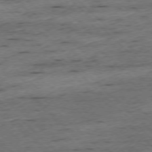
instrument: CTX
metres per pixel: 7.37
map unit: Ap
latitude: -77.1431
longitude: -86.5357
